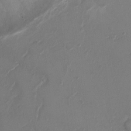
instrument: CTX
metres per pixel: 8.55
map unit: Ht
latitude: 1.1025
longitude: -19.9150
